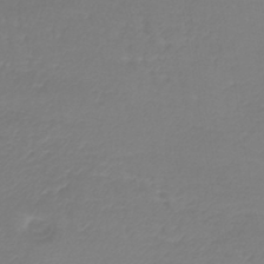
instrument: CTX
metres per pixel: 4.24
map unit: lHb
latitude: -40.8975
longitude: 72.2550
